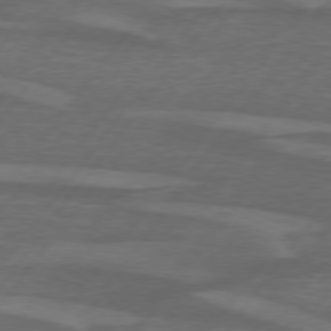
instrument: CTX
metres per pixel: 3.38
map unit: lApd
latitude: 74.7057
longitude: -78.5546
